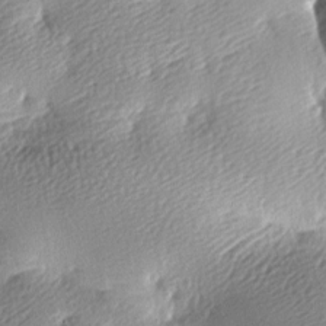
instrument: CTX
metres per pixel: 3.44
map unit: lAa
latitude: -8.8975
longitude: -126.1956
